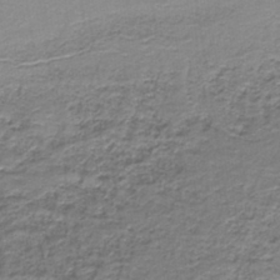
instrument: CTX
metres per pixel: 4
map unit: HNb
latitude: -38.3306
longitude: 51.1809
